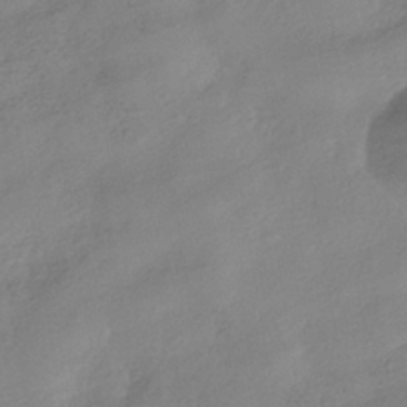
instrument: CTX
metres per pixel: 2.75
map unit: HNhu
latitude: -40.7274
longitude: 99.2754
